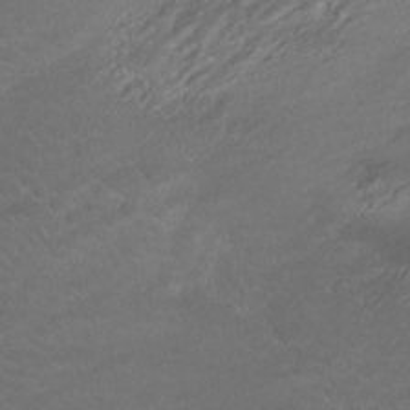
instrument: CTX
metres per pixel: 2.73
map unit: HNhu
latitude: -42.0283
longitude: 102.6896
